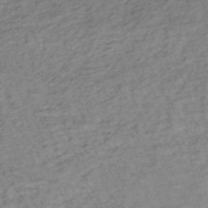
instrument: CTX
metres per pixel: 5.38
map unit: lHb
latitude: -35.5021
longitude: 69.9367
